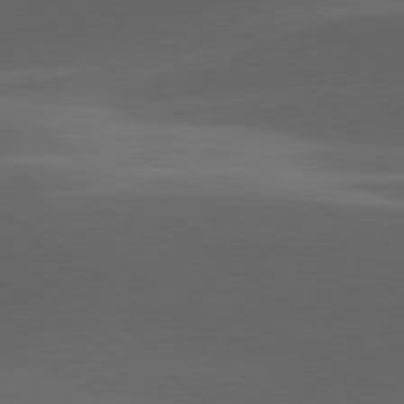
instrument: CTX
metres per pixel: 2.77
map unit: lApd
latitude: 79.0459
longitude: -49.7261
